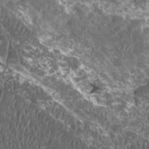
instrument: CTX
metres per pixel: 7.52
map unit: HNhu
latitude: 1.7071
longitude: 0.1228
